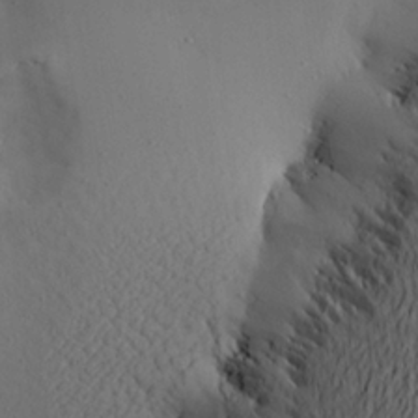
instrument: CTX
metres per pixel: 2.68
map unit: Aa
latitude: 24.6490
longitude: -144.9325
